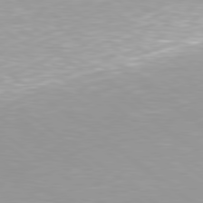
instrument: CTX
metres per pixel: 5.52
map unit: Hpe
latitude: 79.5371
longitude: -128.8758
